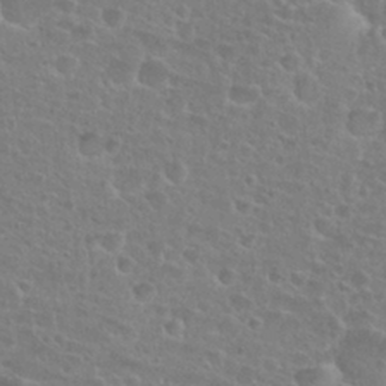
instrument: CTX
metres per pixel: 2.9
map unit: Nhu
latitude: 27.1970
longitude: -51.3103
